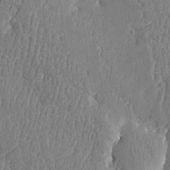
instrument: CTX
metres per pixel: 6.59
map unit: Htu
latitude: -5.2376
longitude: 176.1795
